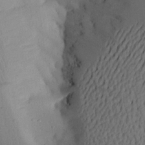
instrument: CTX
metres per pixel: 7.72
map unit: Aa
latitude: 22.1767
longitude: -144.9136
